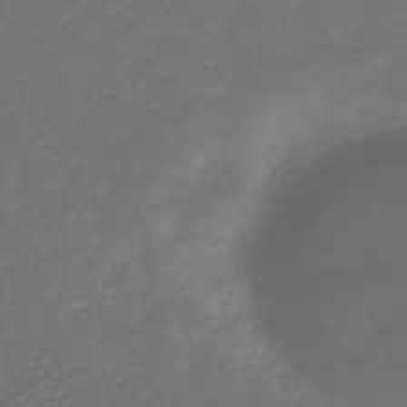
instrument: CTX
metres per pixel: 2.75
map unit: eHb
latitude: -32.0850
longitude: 70.0661
